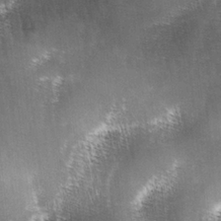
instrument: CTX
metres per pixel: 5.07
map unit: lAa
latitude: -4.6140
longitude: -128.2711
